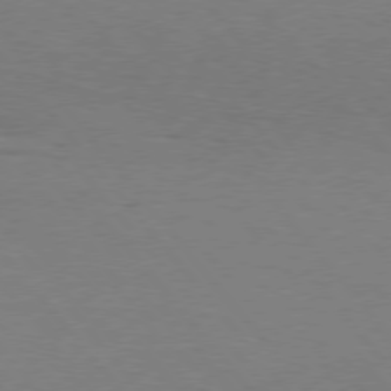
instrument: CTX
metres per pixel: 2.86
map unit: Hpe
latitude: 75.9150
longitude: -134.1577
